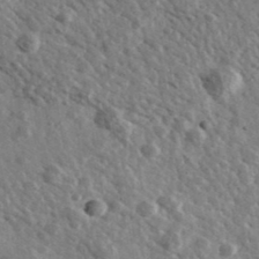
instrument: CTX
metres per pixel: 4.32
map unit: Ave
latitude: 39.4048
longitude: -107.9528
